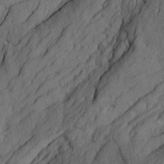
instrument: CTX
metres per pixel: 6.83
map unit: Htu
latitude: -4.1794
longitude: -177.6316
